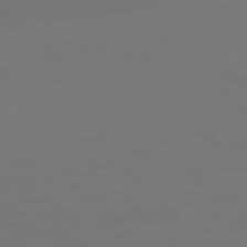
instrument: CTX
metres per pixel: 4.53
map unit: Ap
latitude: -76.3495
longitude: -79.2537
